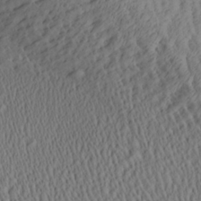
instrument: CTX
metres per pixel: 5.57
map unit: Aa
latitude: 26.7435
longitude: -136.9514
